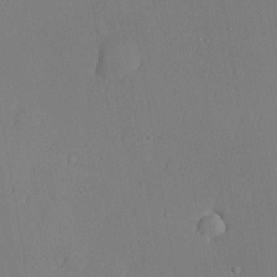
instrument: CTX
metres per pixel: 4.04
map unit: lHvf
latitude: 21.1592
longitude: 145.1620
